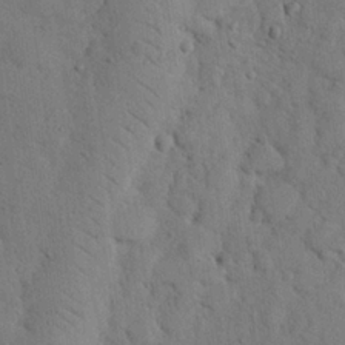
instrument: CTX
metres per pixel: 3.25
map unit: eHh
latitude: 25.1970
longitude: -77.7260
